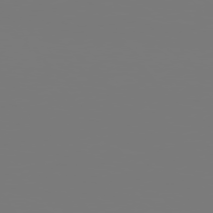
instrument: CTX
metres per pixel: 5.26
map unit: Hpe
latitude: 76.0822
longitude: -127.4616
